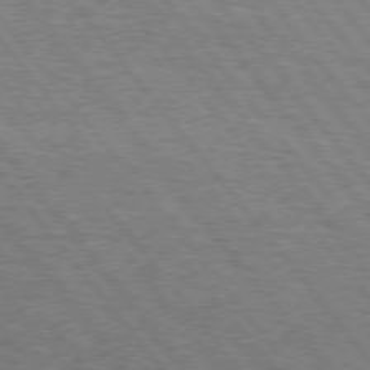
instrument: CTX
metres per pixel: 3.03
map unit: Hpe
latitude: 75.4615
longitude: -139.2348
